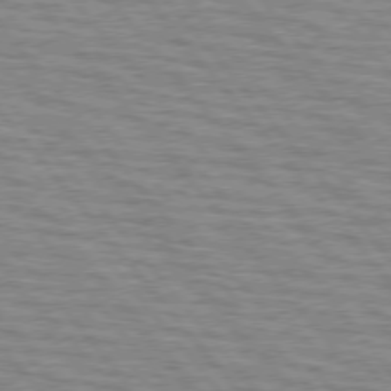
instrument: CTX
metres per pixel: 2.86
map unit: lApd
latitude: 76.1766
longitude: -76.1011
